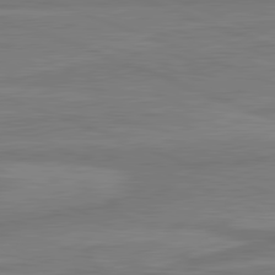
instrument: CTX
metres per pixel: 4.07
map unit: lApd
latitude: 81.8016
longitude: -175.8772
